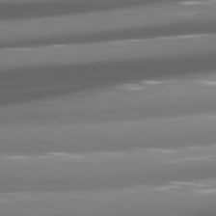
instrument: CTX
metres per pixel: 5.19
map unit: lApd
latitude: 81.4048
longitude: -146.0444
